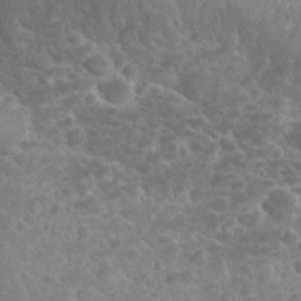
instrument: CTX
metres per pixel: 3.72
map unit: eHh
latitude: 32.4034
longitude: -61.3292
